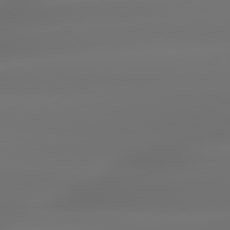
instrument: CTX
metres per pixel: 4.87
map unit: lApd
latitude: 79.7639
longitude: -138.7057
